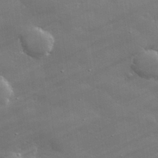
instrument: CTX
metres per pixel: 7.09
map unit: lHvf
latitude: 31.7639
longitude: -93.3859
